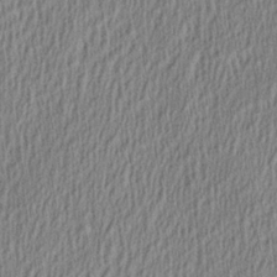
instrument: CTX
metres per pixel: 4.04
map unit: Aa
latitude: 28.3089
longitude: -137.7261
